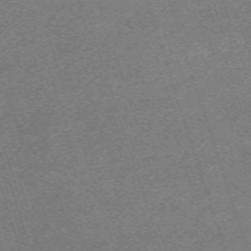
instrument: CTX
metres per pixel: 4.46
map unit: eHh
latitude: -64.1228
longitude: 53.1620
